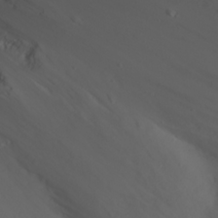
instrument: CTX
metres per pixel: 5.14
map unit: Nhu
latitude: 22.4034
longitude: -63.8962
